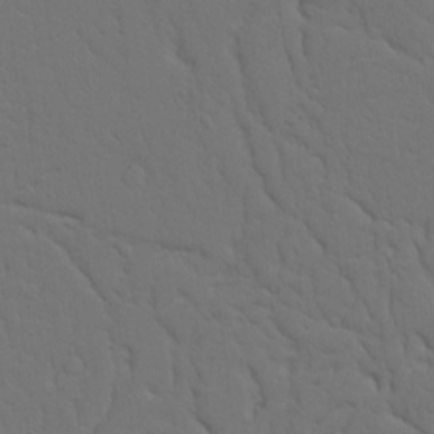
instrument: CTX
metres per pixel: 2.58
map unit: Nhu
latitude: 20.4034
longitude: -73.5560
